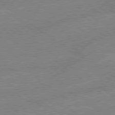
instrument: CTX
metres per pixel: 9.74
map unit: lApd
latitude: 79.0459
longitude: -144.9136
